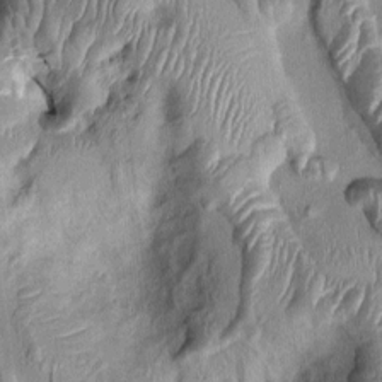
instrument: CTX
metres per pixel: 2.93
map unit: Nhu
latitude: -0.1795
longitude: -14.4601
